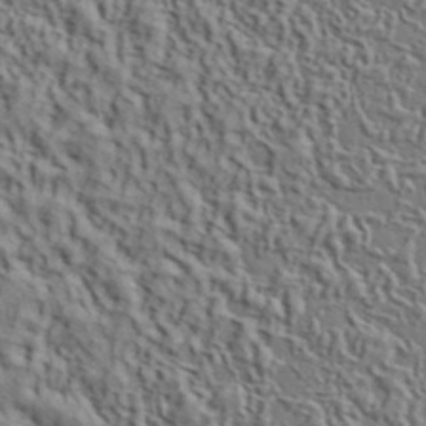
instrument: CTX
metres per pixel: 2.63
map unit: ANa
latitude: 39.5560
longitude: 28.5574
